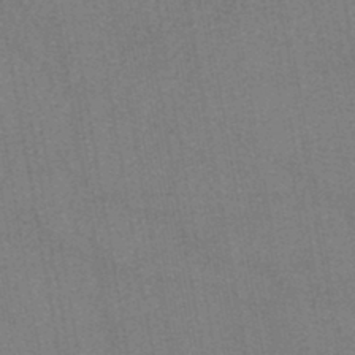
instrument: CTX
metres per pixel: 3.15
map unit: lHb
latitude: -43.9178
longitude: 72.9919
